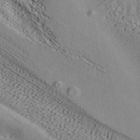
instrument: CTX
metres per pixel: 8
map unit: ANa
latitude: 41.6127
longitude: 55.2943
